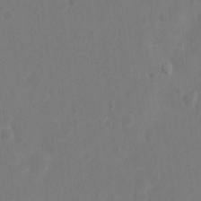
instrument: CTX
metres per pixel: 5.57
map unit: Nhu
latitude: 11.0648
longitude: -27.5938
